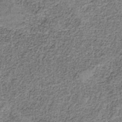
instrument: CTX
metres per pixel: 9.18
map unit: HNb
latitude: -35.4265
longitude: 53.0297
